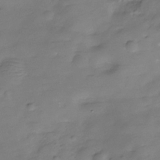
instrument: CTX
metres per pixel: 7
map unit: Hve
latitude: -30.2172
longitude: 91.4644
